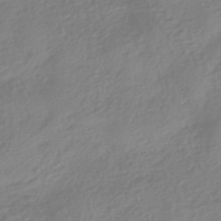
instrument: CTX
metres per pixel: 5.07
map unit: HNhu
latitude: -41.5966
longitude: 100.6707
